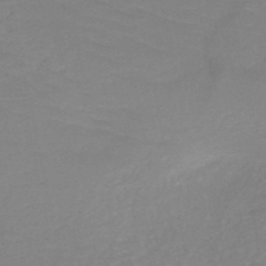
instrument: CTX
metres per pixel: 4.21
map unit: HNb
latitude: -49.7856
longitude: -43.4427
